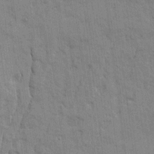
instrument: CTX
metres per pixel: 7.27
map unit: Ave
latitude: 20.5546
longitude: -129.4048
